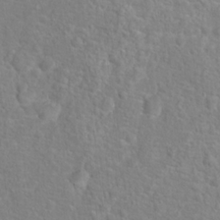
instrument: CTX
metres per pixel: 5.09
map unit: Hto
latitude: 17.0647
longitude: -41.9906
